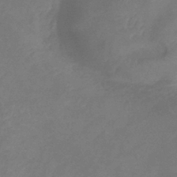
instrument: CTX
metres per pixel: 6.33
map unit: lHb
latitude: -39.9745
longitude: 74.6330
